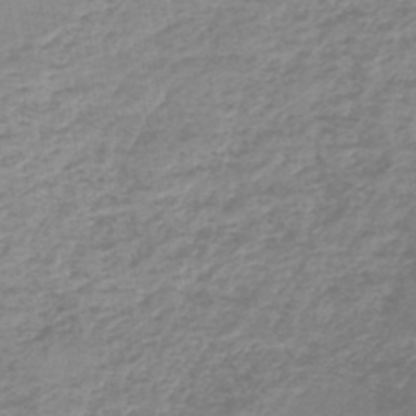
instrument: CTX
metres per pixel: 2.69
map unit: lHb
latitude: -44.9731
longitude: 65.7100
